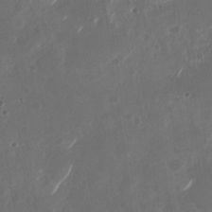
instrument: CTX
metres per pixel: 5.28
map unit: Nhu
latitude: -28.9920
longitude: -70.4223
